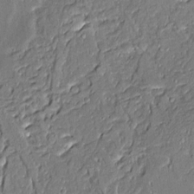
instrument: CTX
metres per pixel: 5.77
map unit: Aa
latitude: 9.2537
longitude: -132.9325
